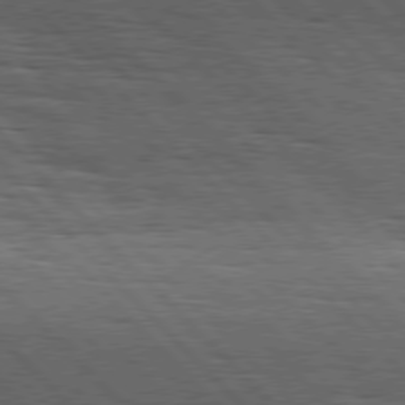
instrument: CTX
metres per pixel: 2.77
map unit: Hpe
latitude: 77.4993
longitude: -126.6491
